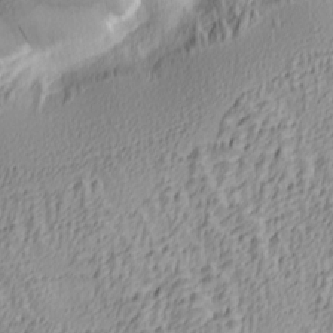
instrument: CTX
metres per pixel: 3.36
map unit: Ave
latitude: 4.0633
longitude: -113.5938
